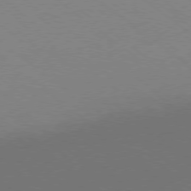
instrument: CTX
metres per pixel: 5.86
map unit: Ap
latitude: -79.0486
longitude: -98.9891
